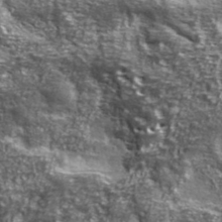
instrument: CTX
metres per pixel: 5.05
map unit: ANa
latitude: 39.7827
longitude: -90.7624
